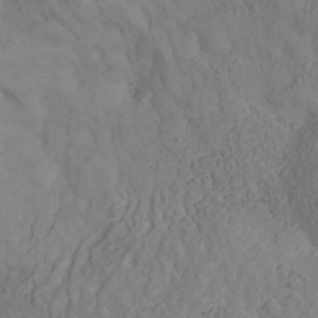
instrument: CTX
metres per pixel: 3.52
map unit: Nhe
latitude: -37.5210
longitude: 139.1620
